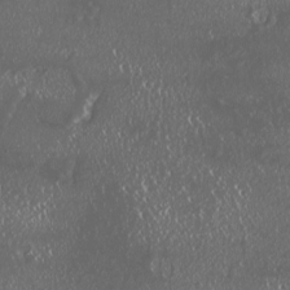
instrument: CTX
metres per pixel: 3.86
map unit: HNhu
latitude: -2.3495
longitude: 11.3321
